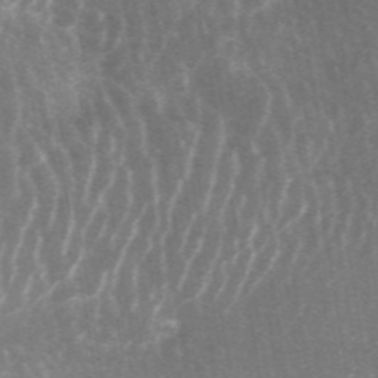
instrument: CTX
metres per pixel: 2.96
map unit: ANa
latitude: 44.4601
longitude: 25.8233
